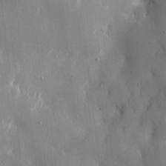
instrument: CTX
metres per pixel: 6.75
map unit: eHh
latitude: 10.5168
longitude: -69.6883
